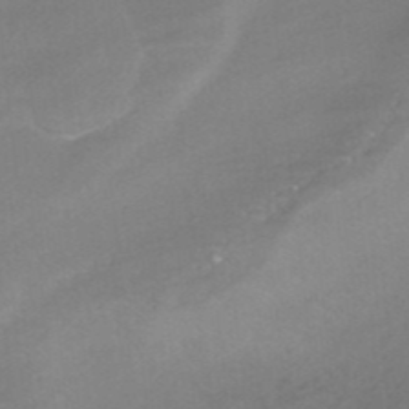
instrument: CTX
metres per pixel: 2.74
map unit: HNhu
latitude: -42.1983
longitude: 102.9164
